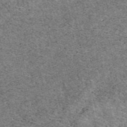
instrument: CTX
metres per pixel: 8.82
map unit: eAb
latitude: 49.3671
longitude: 114.5762
